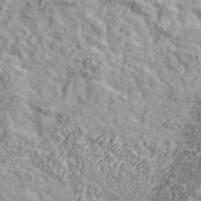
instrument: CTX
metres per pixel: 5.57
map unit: eHh
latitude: 43.6694
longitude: -90.4223
